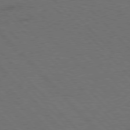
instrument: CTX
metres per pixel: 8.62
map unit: Hpe
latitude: 77.1592
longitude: -154.2900
